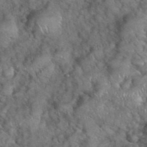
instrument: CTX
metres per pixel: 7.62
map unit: eHh
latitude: 39.3293
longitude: -56.4978
